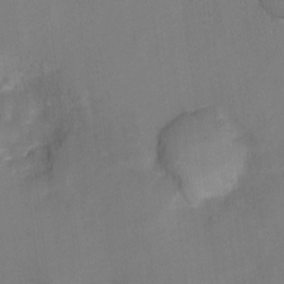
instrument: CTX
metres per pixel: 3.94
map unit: Hto
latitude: 4.7246
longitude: -31.9151
